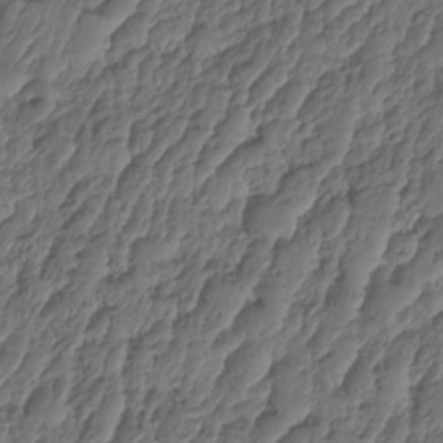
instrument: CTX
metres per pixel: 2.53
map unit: HNhu
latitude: -24.6518
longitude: 50.5385
